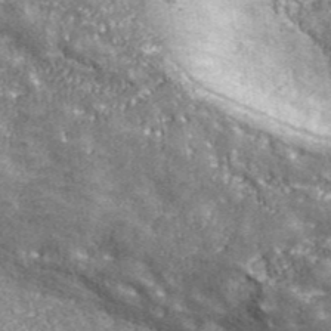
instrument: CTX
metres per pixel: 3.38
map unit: eHh
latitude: 43.5749
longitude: -90.7813
